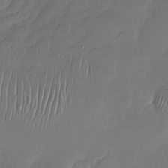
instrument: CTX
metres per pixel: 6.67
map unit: Nhu
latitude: -27.2375
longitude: -62.1389
